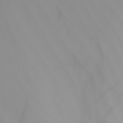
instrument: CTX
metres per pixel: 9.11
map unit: Nhu
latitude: -5.8233
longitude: -95.8017
